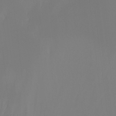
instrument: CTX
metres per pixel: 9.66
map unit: Ht
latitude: -13.0675
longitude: -50.6679
